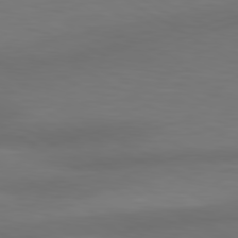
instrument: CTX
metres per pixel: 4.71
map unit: lApd
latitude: 80.5924
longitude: 120.1983
